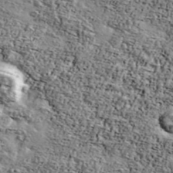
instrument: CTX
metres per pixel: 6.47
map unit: Ave
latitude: 42.1956
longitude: -110.4223
